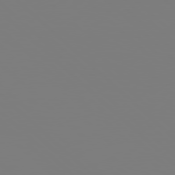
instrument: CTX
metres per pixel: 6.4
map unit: Hpe
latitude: 78.0822
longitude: -162.4223
